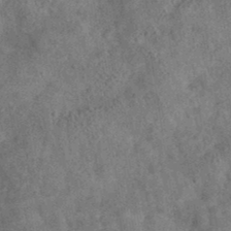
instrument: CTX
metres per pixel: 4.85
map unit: eAb
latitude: 35.5938
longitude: 115.8611
